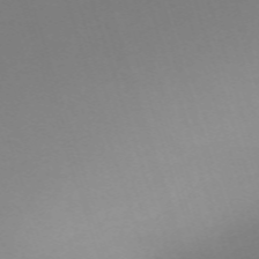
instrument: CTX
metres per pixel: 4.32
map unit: eHh
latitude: -63.2376
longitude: 51.4454
